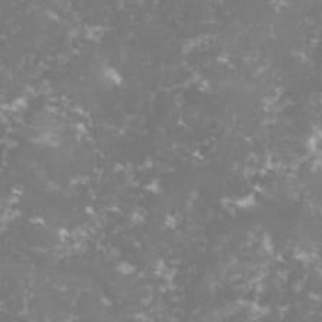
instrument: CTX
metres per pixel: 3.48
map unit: lHvf
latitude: -15.0298
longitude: -98.8191
